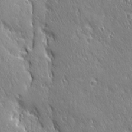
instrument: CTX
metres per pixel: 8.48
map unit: Ave
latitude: 21.3293
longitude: -136.0444
